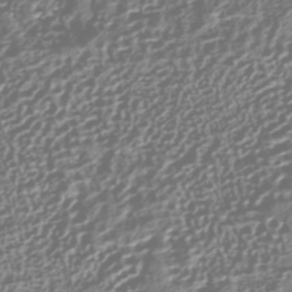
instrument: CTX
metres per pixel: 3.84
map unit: HNhu
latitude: -42.9352
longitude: 106.3307
